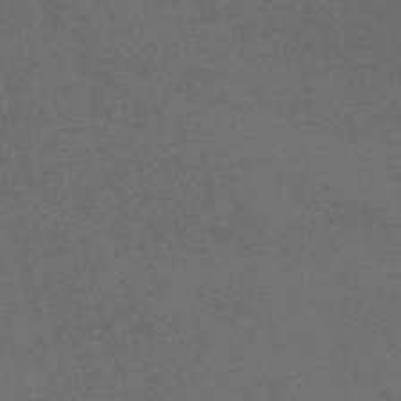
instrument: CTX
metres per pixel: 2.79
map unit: HNb
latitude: -52.8408
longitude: -49.1214
